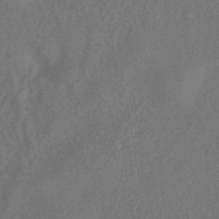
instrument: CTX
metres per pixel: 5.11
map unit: HNhu
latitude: -40.0850
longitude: 98.4062
